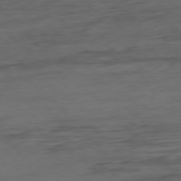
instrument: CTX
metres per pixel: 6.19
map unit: Hpe
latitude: -79.2187
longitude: -19.4993
